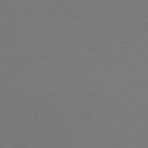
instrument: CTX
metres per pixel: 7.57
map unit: Ap
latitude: -77.3510
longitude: -92.2711
